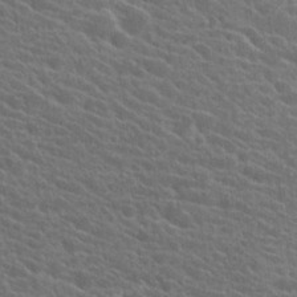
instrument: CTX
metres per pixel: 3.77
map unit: Hto
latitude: 24.6490
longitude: -40.7057
